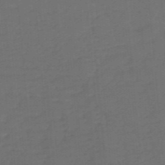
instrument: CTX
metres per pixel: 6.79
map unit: eHb
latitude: -48.2551
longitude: 88.7841
